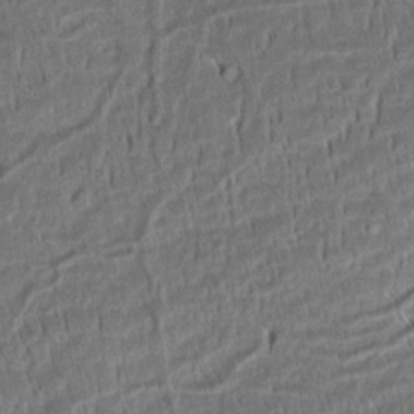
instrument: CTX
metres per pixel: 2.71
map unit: Aa
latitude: 8.2523
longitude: -132.8947
